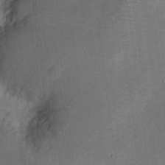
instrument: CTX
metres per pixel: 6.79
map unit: Nve
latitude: -26.0849
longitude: 105.9556
